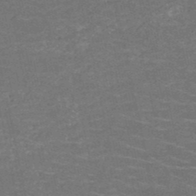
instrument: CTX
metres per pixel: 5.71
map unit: HNb
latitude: -50.8975
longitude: -48.2711
